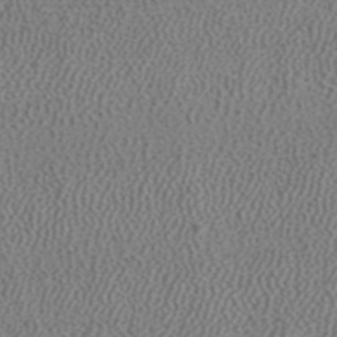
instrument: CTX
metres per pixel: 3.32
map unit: ANa
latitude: 39.4426
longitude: 24.6518
